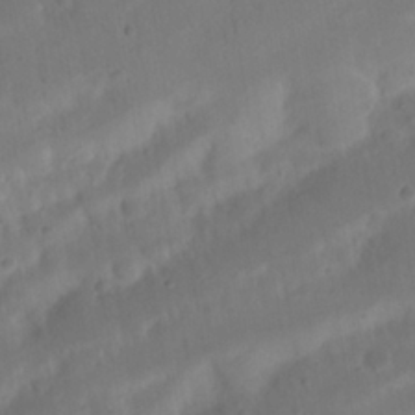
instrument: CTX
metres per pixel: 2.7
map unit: Nhu
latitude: 21.5560
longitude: -72.7436
